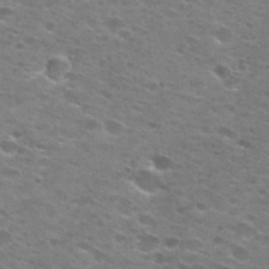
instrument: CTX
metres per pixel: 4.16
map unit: Hto
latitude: 28.3089
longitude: -47.6694
